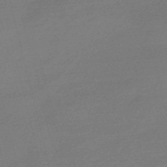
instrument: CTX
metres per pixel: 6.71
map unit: Nve
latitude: -56.9353
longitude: 63.1242
